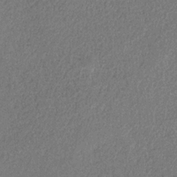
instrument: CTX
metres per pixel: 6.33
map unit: HNb
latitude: -32.0094
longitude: 58.8785
